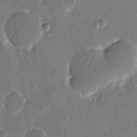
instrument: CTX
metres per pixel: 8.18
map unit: eHh
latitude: 9.8772
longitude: -68.9325
